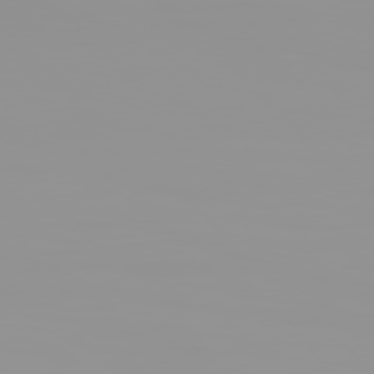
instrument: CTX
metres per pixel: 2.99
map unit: Hpe
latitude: 77.3670
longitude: -140.9891
